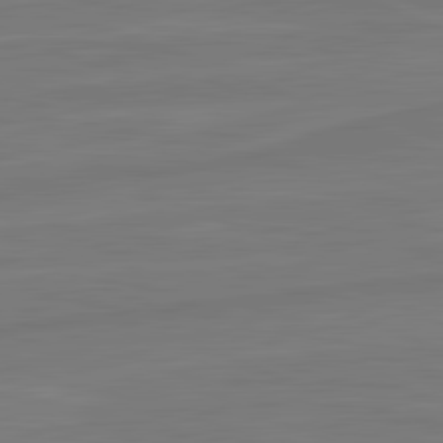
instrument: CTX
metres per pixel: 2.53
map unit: lApd
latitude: 82.0255
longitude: -174.1011
